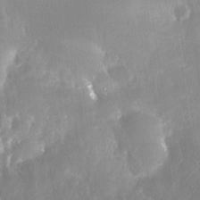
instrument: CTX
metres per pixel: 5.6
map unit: Nhe
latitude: -28.5196
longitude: -110.5546
